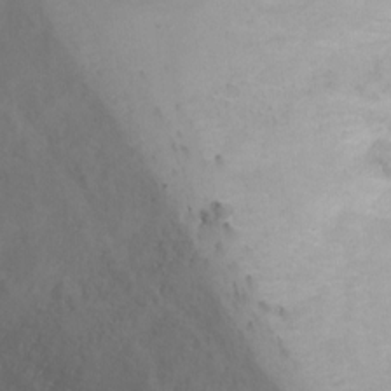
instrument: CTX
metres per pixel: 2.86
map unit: Ht
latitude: 2.8947
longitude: -34.4601
